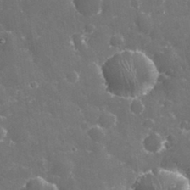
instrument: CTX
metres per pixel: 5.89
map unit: eHh
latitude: 32.9703
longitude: -61.9150
